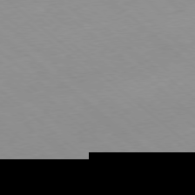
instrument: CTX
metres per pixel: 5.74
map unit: Hpe
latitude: -78.4062
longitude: 14.3684
